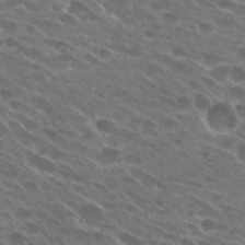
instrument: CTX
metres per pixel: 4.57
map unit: Hto
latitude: 27.2348
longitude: -42.4790
